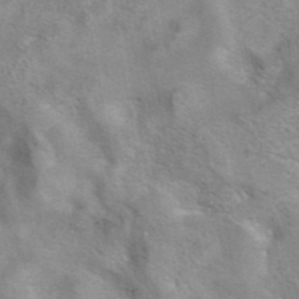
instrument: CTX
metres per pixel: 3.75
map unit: eAb
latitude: 41.6693
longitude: 107.1809
